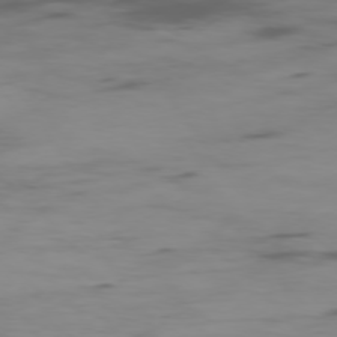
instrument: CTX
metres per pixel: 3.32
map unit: Ap
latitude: -76.7274
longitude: -69.5560
